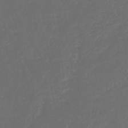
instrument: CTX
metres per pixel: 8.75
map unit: lHb
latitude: -42.8785
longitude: 77.1242
